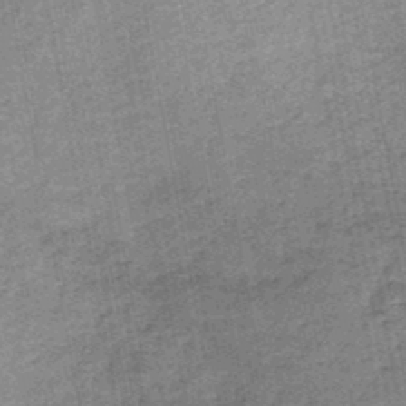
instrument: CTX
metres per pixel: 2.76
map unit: HNb
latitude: -46.9730
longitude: -36.5735
